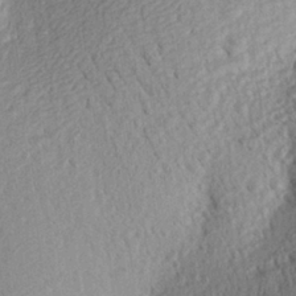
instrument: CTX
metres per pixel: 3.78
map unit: Aa
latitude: 27.6694
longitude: -143.9717
